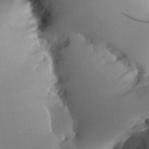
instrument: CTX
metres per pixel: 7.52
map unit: Aa
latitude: 25.7071
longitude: -133.3482
